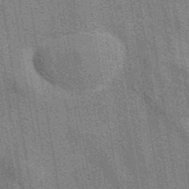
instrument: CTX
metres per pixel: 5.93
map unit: eAb
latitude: 41.1781
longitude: 107.1998
